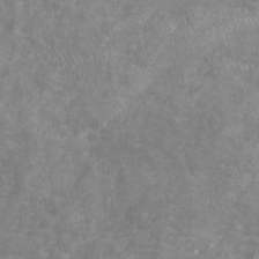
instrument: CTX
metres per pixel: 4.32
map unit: Nhu
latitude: -17.8045
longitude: -57.1403
